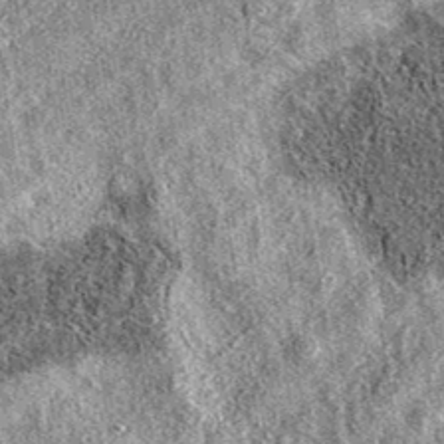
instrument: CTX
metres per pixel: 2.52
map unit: eAb
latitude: 37.0269
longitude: 111.1053
